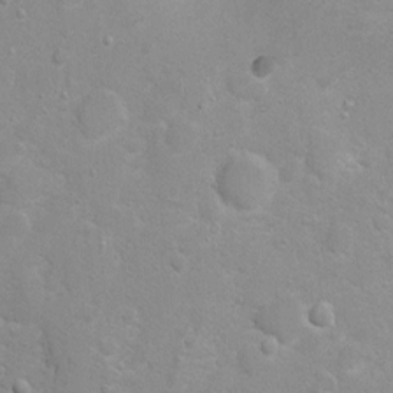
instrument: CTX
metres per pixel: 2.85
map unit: Nhu
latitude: 3.7071
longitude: -26.1767
